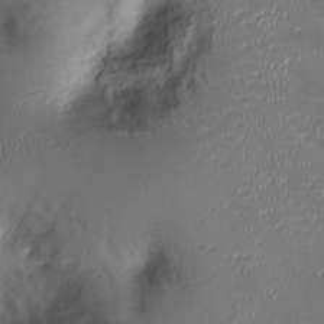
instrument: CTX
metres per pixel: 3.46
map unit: Ht
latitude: -1.5211
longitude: -13.5182
